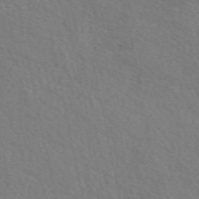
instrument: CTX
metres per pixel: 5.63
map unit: eAb
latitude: 50.7624
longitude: 117.0486
